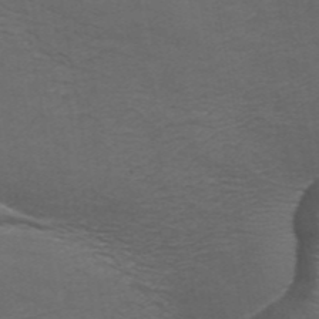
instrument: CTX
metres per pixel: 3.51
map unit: ANa
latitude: 44.4223
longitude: 26.3117
